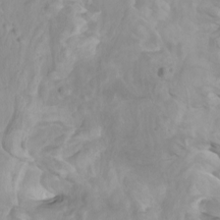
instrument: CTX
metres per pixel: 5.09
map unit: Htu
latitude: -5.6533
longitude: -75.9339
